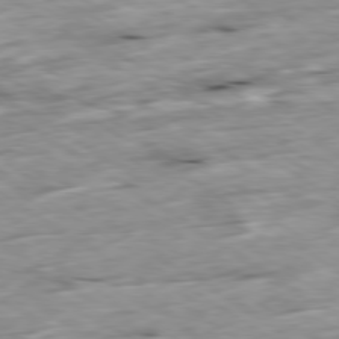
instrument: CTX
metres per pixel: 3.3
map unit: Ap
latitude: -79.9178
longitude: -89.6694
